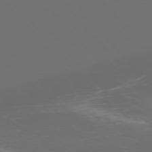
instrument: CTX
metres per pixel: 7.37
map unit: Ap
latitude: -75.5777
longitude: -76.3845
